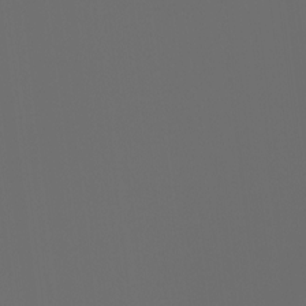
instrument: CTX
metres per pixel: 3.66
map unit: Aa
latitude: -6.8975
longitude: -72.8191
